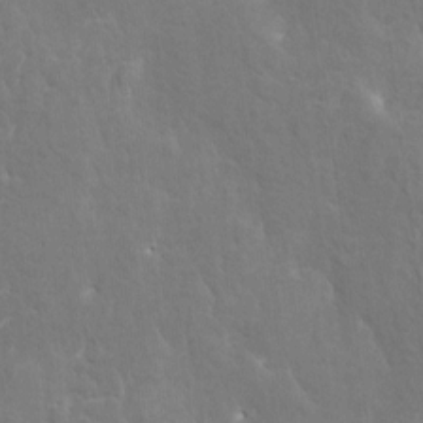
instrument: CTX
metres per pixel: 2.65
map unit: HNhu
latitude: 7.2348
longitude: -4.0633
